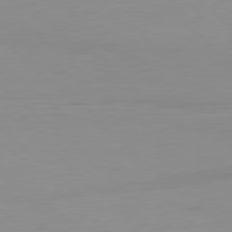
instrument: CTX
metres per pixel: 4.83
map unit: Hpe
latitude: 78.4790
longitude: -168.2901
